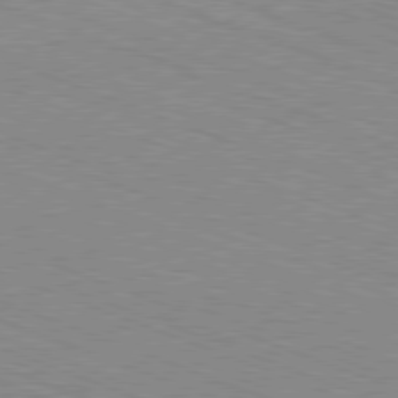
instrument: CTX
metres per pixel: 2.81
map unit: Ap
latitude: -81.3888
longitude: -74.1389
